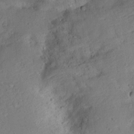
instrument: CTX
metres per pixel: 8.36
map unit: Aa
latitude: 12.9703
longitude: -140.7435
